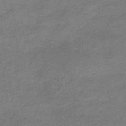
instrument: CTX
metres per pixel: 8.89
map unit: HNb
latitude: -47.5021
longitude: -38.5924
